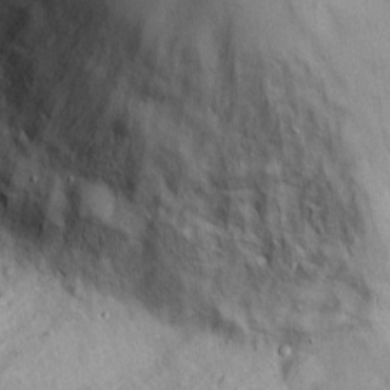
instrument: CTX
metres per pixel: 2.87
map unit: Hto
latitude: 9.4238
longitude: -59.5371
